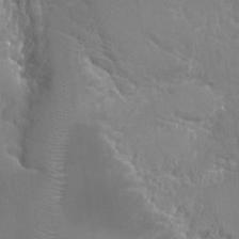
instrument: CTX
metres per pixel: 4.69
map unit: Hto
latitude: 23.2537
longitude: -40.4034
